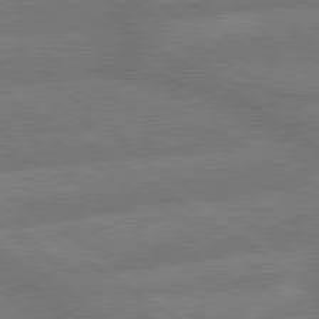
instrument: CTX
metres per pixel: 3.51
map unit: lApd
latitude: 79.6505
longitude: -164.7057
